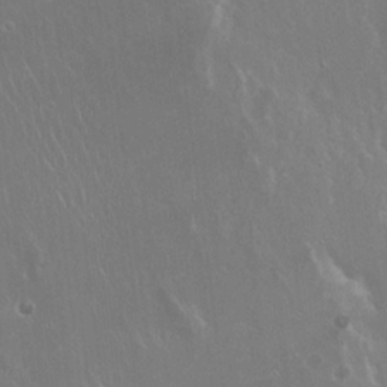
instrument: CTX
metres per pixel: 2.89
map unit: Hto
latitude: 18.9324
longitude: -56.7435
